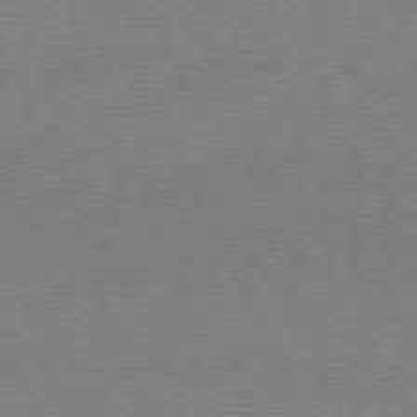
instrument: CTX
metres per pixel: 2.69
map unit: Hpe
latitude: -81.8045
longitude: 12.2551
